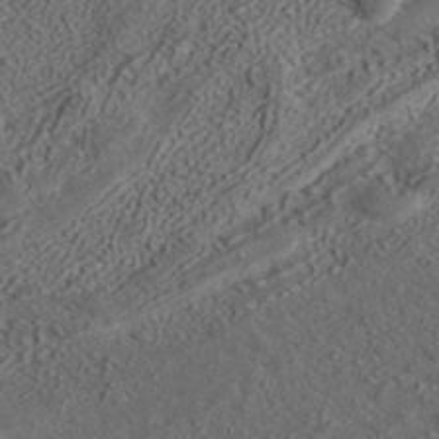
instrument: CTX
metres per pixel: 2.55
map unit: ANa
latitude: 37.1403
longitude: 18.5763
